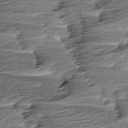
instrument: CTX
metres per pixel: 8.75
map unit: Aa
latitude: 6.5924
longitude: -137.4994
